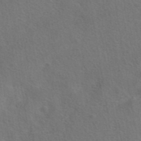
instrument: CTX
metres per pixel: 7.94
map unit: eAb
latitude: 42.3656
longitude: 104.8786
